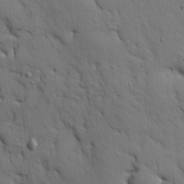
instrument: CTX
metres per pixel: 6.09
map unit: Ave
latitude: 9.5560
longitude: -102.4412
